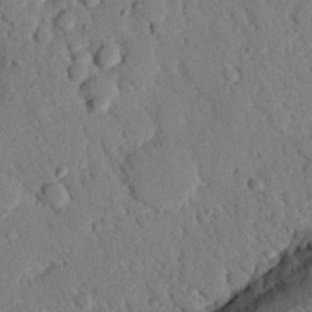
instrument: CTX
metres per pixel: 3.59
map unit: eHh
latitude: 26.4790
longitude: -79.2159
